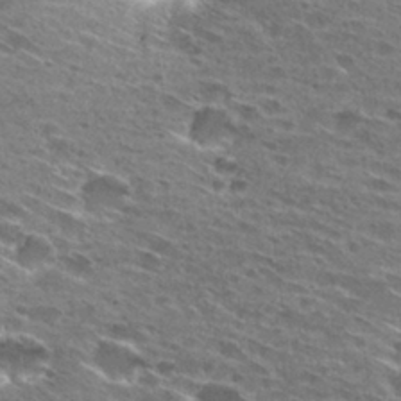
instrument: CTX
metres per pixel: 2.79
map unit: Hto
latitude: 27.7828
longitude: -45.7072
